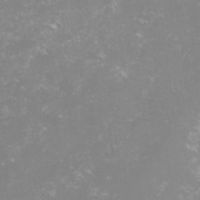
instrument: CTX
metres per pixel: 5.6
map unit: lHvf
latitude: -16.2740
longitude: -100.3845
